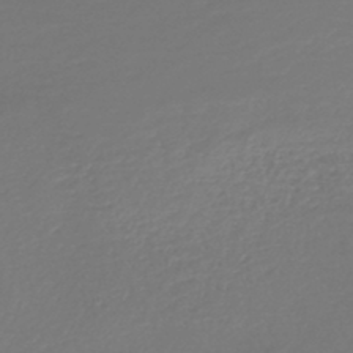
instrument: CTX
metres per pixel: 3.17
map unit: lHb
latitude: -45.7289
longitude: 61.6155
